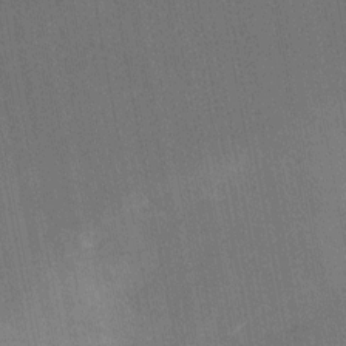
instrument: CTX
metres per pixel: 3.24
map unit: Ht
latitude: -11.0487
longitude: -22.0633
